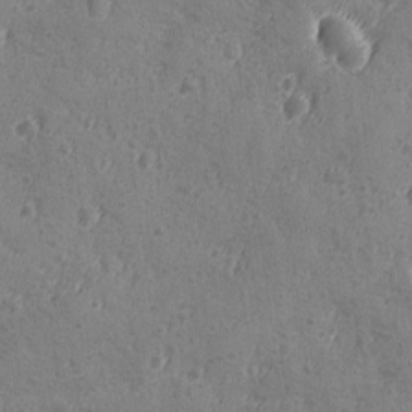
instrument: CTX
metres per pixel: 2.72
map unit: Ave
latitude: -8.7652
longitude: -118.8002
